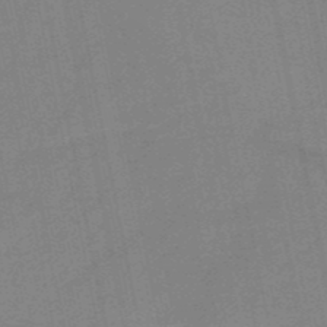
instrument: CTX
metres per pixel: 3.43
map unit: HNb
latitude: -50.4062
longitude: -42.7624
